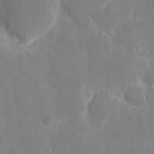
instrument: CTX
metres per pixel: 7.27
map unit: eHh
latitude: 7.4804
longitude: -67.2537
